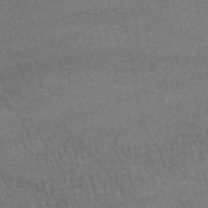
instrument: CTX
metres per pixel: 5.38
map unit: HNhu
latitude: -48.2740
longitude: 102.6519
